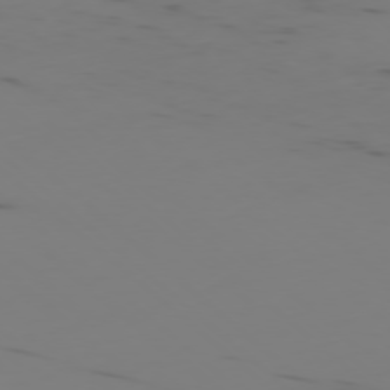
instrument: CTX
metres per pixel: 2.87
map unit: Ap
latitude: -77.8989
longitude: -64.3278
